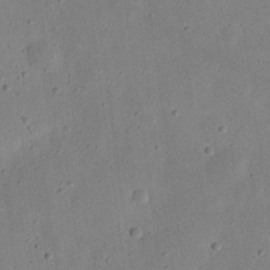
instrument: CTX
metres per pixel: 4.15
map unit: eHh
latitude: 23.9906
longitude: -69.0459
